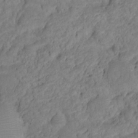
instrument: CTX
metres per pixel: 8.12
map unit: HNhu
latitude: -20.6518
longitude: 85.2376
